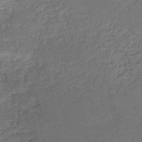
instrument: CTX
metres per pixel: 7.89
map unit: HNb
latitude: -51.8233
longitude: -49.3293
